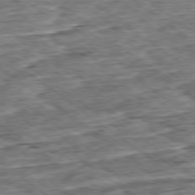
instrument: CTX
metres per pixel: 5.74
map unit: Ap
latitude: -79.2187
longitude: -86.3089
